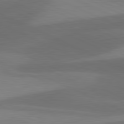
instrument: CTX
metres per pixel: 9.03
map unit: lApd
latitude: 81.3293
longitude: 125.9745
